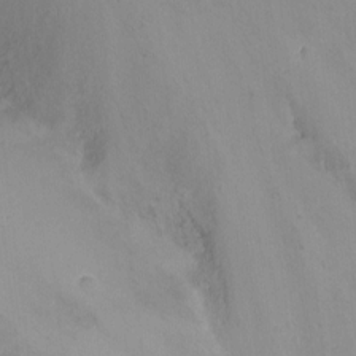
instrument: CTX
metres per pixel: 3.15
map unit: Hto
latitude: -11.2565
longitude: -37.6505
